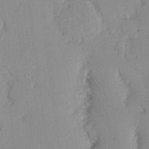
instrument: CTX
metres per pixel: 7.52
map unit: Nhu
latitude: 16.5924
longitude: -78.7247
